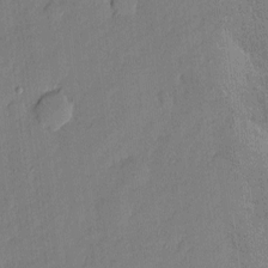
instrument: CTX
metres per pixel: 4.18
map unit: eHh
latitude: 4.0255
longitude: -75.5182
